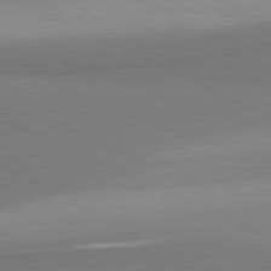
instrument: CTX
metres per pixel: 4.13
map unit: lApd
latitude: 81.3293
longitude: 156.6707
